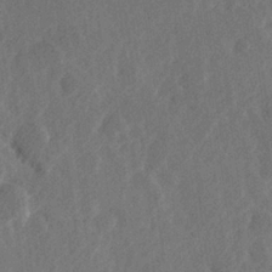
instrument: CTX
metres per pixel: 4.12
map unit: Hve
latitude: 25.7638
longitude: 145.1998
